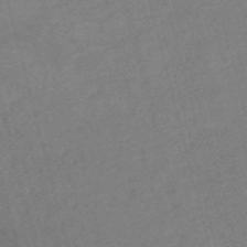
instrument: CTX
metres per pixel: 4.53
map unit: HNb
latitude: -53.8800
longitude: -46.8191
